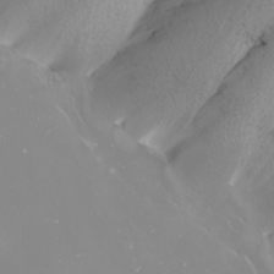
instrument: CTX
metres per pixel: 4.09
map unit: Nhu
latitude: -8.4440
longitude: -94.6113
